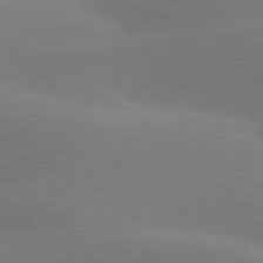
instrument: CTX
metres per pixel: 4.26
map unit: lApd
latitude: 77.7071
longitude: -50.8569
